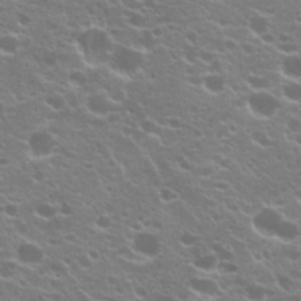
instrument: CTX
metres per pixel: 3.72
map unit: Hto
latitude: 20.3090
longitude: -35.1025
